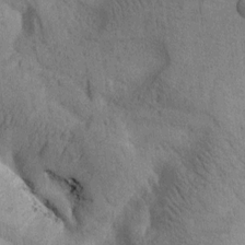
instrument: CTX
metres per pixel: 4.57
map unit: Htu
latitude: 0.0255
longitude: 174.3117
